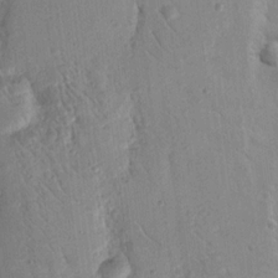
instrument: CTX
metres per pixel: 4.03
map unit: Nhu
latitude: 16.9514
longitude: -78.2523
